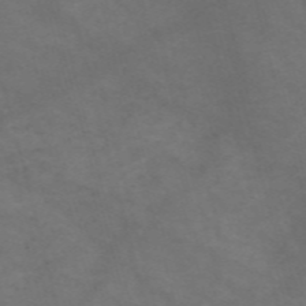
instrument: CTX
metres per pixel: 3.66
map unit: Nve
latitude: -58.9163
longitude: 58.7463
